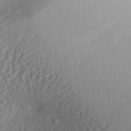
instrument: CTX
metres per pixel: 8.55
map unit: Aa
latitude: 26.7057
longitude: -137.1026
